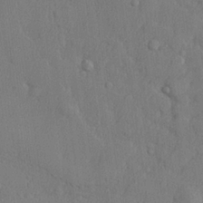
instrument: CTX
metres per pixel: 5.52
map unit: lHvf
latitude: 23.4804
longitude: 142.3873
